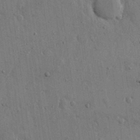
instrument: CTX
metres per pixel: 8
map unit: eHh
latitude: 15.2726
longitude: -68.4790
